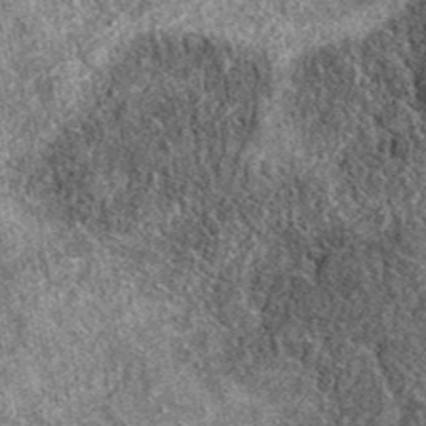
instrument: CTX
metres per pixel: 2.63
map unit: eAb
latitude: 38.8191
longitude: 108.5574
